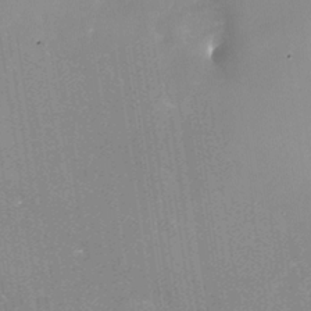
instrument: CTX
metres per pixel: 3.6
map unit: Nhu
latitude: -25.2565
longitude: -73.1593
